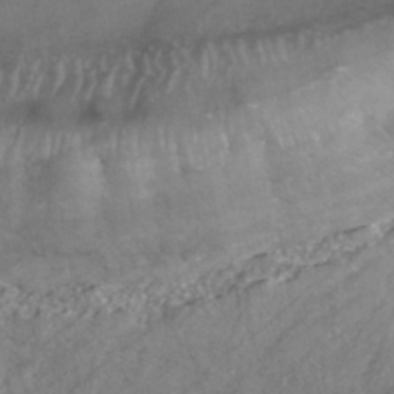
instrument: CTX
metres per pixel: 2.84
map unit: HNhu
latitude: -41.3698
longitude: 107.2754
